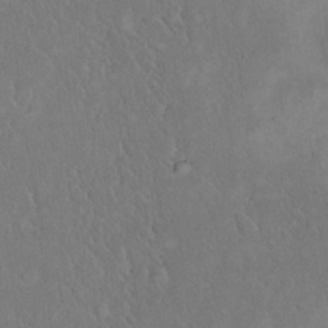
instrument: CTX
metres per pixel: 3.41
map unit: eHh
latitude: 18.2711
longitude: -65.0836
